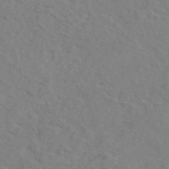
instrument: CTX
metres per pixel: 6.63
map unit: eAb
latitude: 45.1592
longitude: 112.8786
